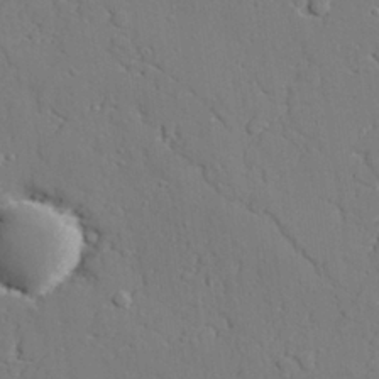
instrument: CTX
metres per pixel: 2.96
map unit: lAvf
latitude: 27.4804
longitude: -109.0836
